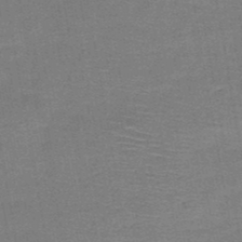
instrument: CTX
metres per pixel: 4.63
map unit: HNb
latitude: -48.5952
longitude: -42.8569
